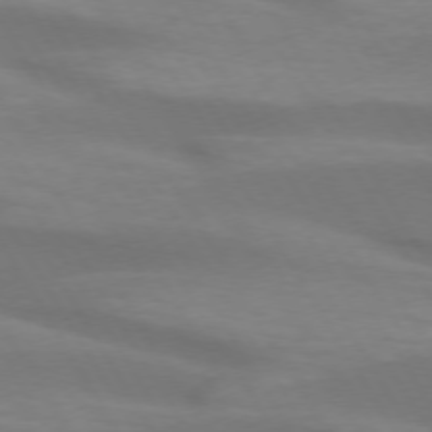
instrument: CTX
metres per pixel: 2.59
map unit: lApd
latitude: 73.2159
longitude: -53.2537
